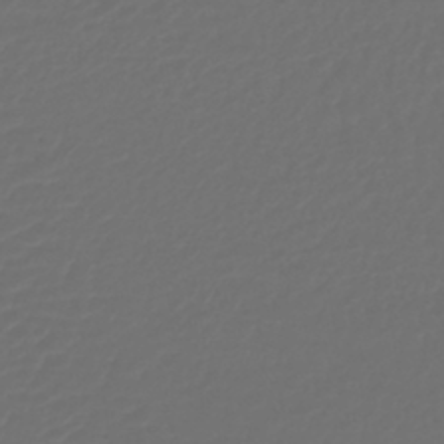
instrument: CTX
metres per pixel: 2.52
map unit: lHb
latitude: -43.7477
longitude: 67.7100
